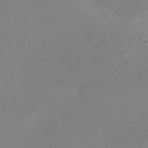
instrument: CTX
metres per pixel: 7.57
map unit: Nhu
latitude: -27.0486
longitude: -74.1011
